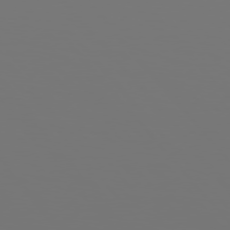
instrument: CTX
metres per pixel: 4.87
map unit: Hpe
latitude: 76.0822
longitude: -135.3670
